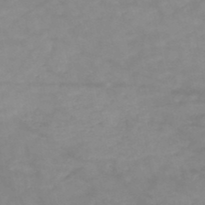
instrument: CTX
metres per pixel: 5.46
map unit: HNb
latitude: -49.1242
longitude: -38.8947
